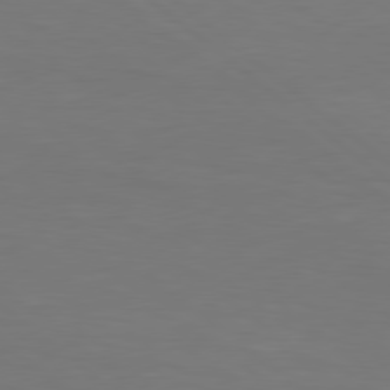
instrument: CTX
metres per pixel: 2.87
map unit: Hpe
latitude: 78.9325
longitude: -123.4426
